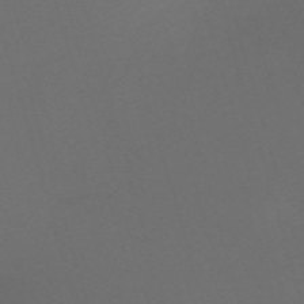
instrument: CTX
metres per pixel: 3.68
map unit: Nve
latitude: -59.9178
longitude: 60.8219
